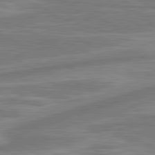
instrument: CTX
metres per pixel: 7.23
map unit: lApd
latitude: 81.3104
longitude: -173.8394
